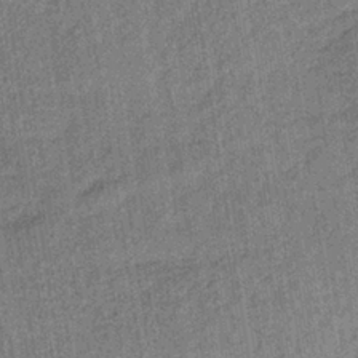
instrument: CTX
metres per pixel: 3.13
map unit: lHb
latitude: -35.8800
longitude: 63.9367
